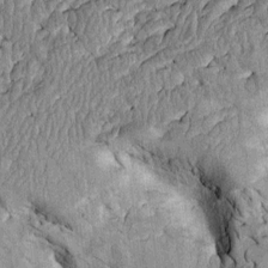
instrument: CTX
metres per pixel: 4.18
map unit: Htu
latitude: -2.0283
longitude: 148.7841
